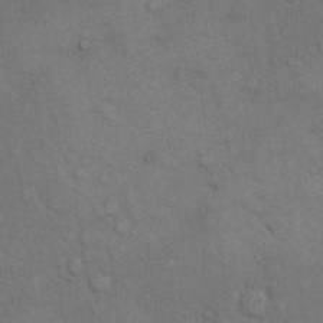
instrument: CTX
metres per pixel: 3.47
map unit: Hto
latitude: 10.8758
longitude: -61.4048
